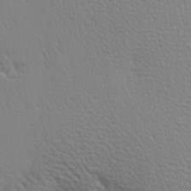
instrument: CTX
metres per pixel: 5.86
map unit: Hve
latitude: 2.3089
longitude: -123.5749
